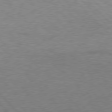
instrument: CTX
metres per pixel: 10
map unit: Hpe
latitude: 77.3670
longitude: -157.8394
